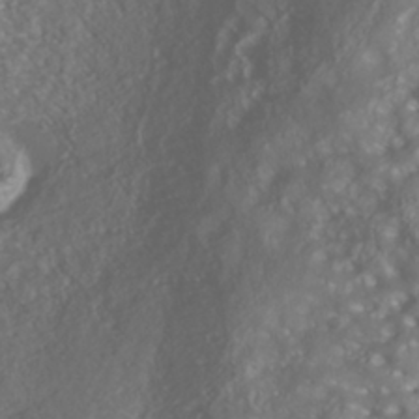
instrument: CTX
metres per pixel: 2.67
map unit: Nhu
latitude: -40.5574
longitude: -83.4426
